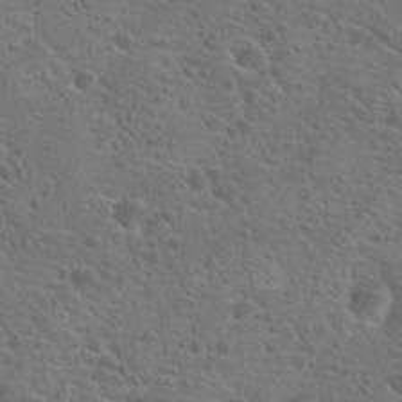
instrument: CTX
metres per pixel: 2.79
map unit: Hto
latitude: 19.5938
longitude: -42.3278
